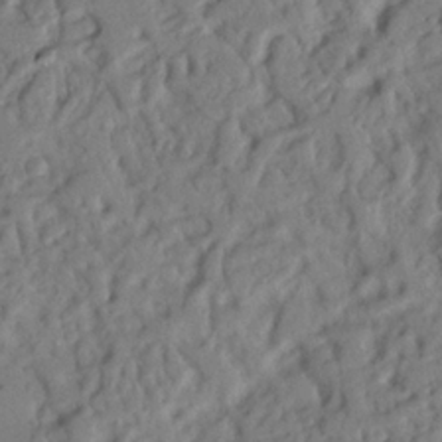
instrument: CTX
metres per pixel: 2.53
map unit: Nhu
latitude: 20.4223
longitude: -77.3670
